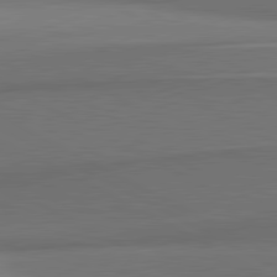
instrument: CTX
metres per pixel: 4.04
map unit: lApd
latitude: 81.5182
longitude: 155.6722
